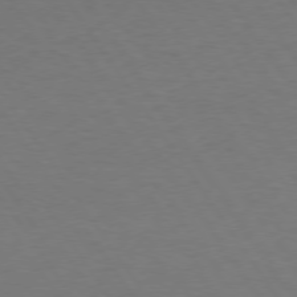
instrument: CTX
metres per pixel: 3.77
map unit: Hpe
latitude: 74.1578
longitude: -130.2712
